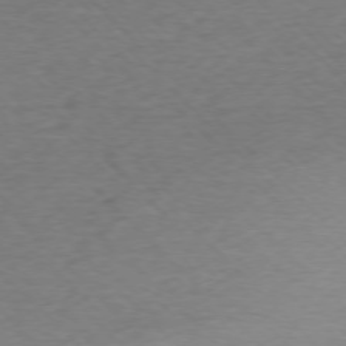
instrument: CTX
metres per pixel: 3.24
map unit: Ap
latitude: -76.8219
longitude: -94.5546
